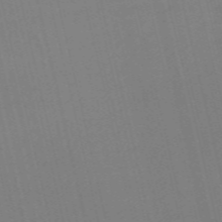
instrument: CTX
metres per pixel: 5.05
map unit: Nve
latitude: -57.9556
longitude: 50.7085
